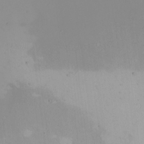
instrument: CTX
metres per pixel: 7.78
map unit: Nhu
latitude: -4.4818
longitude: -82.8380
